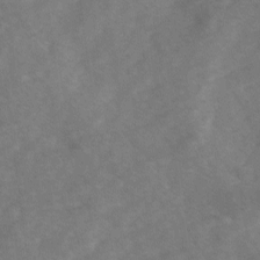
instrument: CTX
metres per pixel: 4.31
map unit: Ave
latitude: 1.0080
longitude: -111.6127
